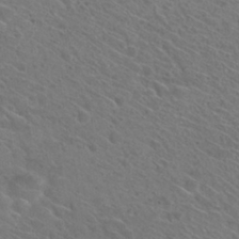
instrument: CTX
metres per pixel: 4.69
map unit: Hto
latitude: 30.8947
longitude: -47.1592
